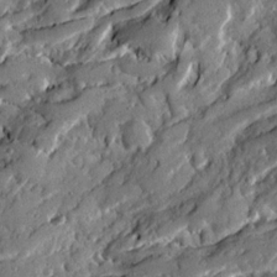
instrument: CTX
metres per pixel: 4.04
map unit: Ave
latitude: 19.9150
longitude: -129.6694
